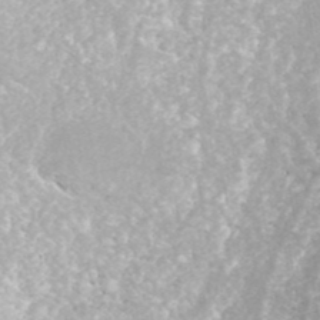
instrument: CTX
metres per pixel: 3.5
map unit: ANa
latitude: 42.7246
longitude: 25.0675
